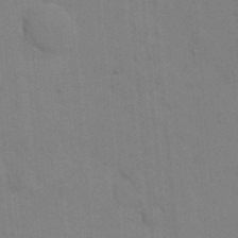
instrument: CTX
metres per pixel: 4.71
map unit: eHh
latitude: 19.0080
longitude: -63.9150
